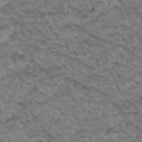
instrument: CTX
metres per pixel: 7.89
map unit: Hto
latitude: 33.7828
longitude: -48.1578
